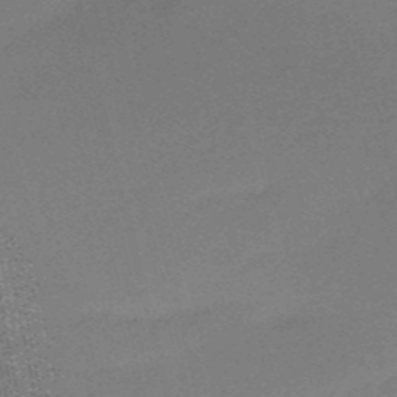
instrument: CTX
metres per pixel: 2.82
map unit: HNb
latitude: -50.5196
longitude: -42.1011
